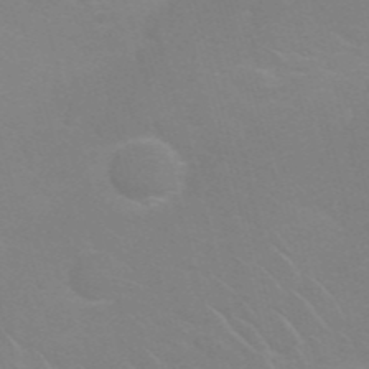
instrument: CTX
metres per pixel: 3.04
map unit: Nhu
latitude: 27.1592
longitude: -61.4993
